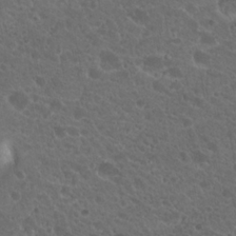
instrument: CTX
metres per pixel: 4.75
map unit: Hto
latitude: 19.9906
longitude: -34.2522
